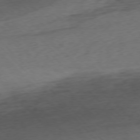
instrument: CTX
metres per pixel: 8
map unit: Ap
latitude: -77.2754
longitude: -80.4223
